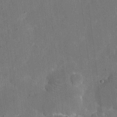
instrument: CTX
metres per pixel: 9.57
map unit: eHh
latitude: 4.7813
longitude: -66.9135
